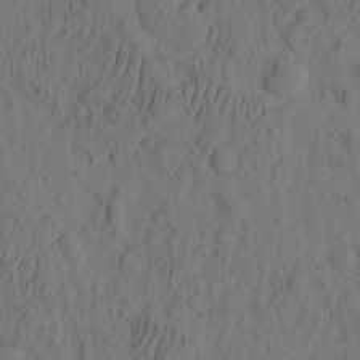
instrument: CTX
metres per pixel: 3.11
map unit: eHh
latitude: -2.4251
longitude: 17.2754
